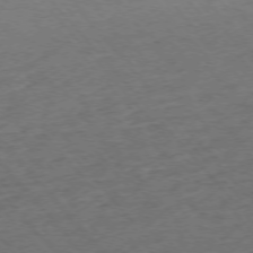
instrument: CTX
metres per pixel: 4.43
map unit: Ap
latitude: -75.7667
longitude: -80.7057
